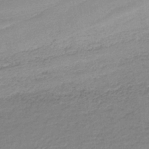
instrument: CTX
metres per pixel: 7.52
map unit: HNb
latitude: -35.6344
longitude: 59.5966
